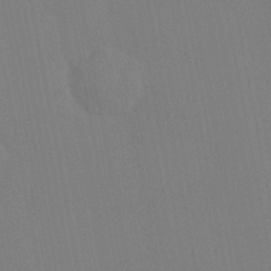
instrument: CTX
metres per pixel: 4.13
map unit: HNhu
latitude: 6.3089
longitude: 4.5573
